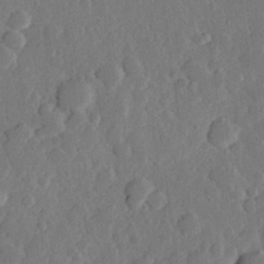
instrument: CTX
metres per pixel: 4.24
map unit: Hve
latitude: 24.8002
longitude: 149.9367
